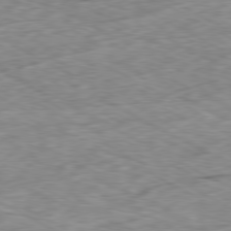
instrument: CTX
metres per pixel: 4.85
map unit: Ap
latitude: -80.4818
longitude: -72.8191
